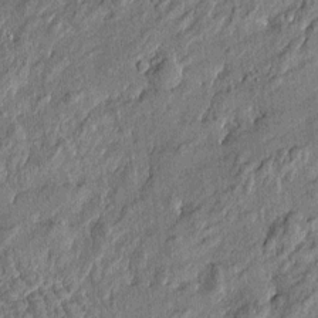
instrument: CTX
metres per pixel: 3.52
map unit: Htu
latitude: -6.5951
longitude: 177.5399
